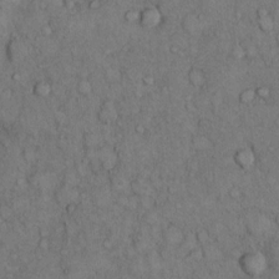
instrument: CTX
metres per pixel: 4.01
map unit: Hto
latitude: 10.2523
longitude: -59.6694
